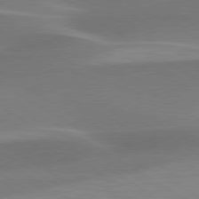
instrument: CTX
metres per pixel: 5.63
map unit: lApd
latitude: 79.6694
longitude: -93.8583
